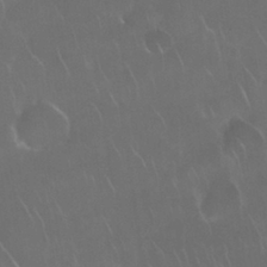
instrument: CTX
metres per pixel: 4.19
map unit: Nhu
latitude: 28.1389
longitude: -62.2145
